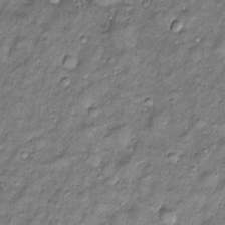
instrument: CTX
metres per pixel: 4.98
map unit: Htu
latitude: -5.9745
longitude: 159.6155
